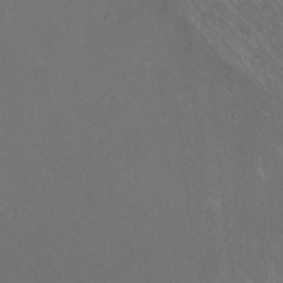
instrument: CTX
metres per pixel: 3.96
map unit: eHh
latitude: -10.5196
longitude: -65.8961
